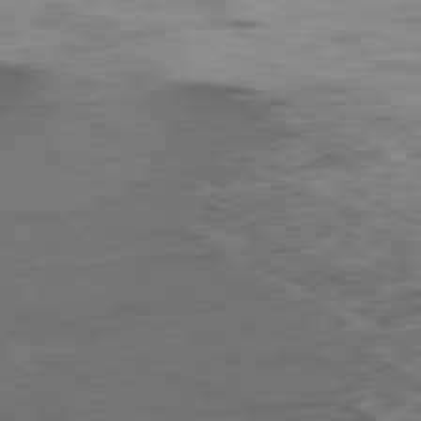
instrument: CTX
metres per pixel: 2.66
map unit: Ap
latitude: -80.2740
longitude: -91.7261
